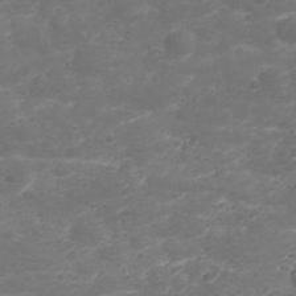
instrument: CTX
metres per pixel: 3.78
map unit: Nhu
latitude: 23.4993
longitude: -60.4979
